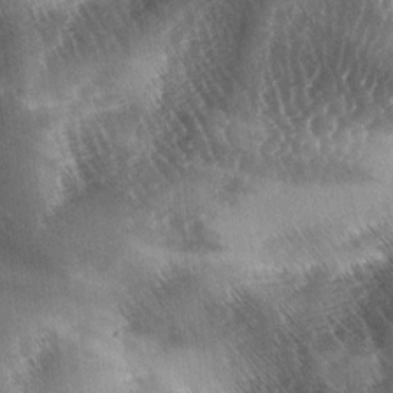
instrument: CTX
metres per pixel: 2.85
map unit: lAa
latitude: -5.4832
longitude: -127.1970
